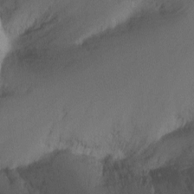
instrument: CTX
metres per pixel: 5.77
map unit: Ht
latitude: -10.5007
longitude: -34.4601
